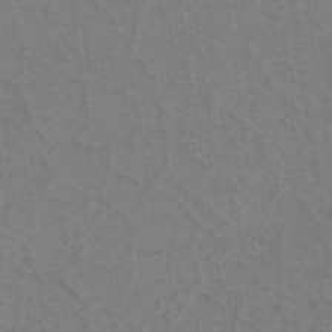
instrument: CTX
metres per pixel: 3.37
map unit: eHh
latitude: -39.6344
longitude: -27.2726
